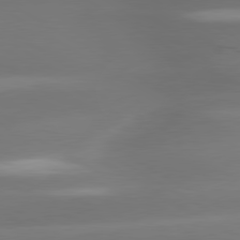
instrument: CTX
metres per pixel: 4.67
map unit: lApd
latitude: 80.2333
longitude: -138.4979
